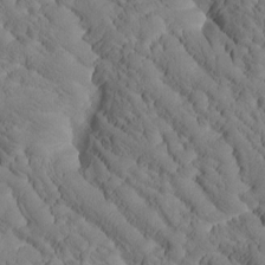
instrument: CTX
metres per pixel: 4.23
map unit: Htu
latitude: -0.9920
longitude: 174.0283
